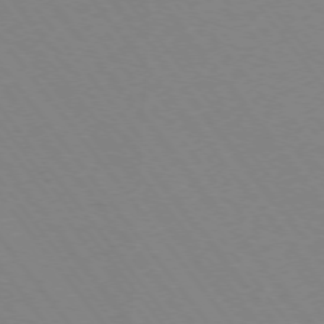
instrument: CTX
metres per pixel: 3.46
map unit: Ap
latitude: -75.4266
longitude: -69.9906
